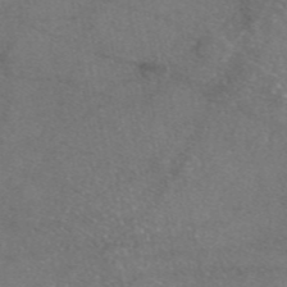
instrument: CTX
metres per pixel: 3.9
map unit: eAb
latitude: 46.6680
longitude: 110.8030
